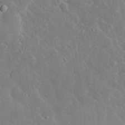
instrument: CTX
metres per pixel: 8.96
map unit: lHvf
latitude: 32.6302
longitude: -85.4615
